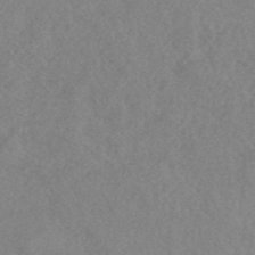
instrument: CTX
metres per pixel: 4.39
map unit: HNhu
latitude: -44.4818
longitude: 93.0297
